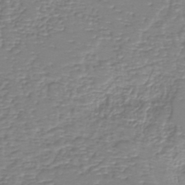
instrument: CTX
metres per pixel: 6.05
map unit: eHh
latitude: -40.4440
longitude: -29.9339
